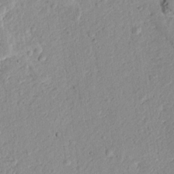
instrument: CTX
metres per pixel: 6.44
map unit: Ave
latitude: 13.9150
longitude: -131.6316
